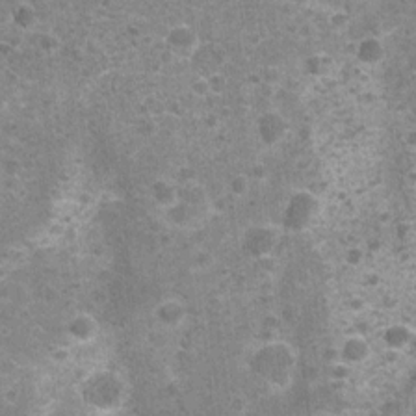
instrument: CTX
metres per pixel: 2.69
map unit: Nhu
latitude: 1.9150
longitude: -17.5938
